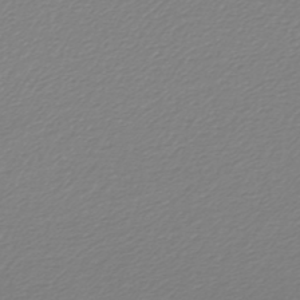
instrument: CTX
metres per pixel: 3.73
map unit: lHb
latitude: -46.0850
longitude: 70.5385
